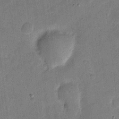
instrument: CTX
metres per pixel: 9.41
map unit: eHh
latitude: 4.8758
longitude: -71.0458
